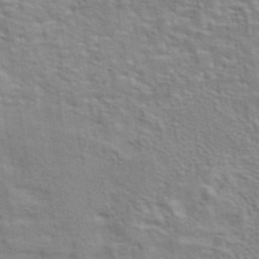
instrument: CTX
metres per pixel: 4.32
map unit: eAb
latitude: 42.8191
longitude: 108.1417
